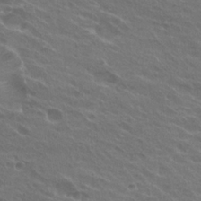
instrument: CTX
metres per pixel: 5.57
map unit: Hto
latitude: 24.7246
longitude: -38.3089
